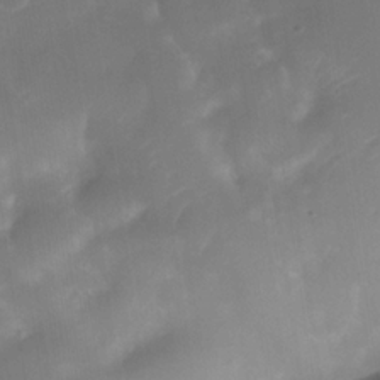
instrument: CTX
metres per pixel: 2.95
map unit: Nhe
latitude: -34.3873
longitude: -145.7072
